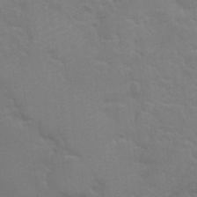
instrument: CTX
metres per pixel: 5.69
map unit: Nhu
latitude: 28.3089
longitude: -54.4034
